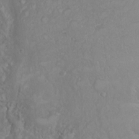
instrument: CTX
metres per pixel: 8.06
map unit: Nhu
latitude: 6.6490
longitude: -18.9324
